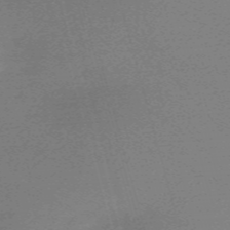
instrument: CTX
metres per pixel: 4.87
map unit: Nve
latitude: -58.7085
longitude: 54.2740
